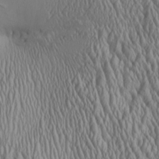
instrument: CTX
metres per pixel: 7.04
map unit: Aa
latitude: 25.7638
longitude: -135.9150
